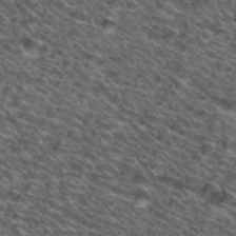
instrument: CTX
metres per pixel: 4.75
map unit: Hto
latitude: 34.1577
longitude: -40.3467
